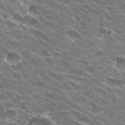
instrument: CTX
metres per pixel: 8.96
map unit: Hto
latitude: 31.4616
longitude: -43.7639
